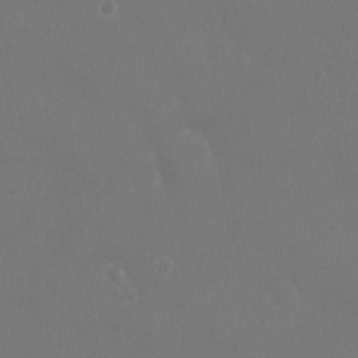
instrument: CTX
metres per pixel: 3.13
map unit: Ht
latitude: -1.7289
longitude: -19.4048
